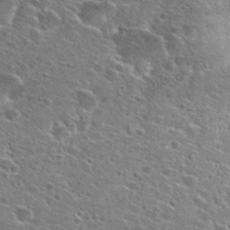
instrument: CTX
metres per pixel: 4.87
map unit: Hto
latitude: 26.5357
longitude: -47.2348
